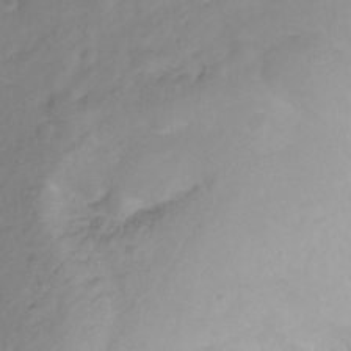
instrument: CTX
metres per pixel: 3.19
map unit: Hto
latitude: -11.3510
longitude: -39.8394
